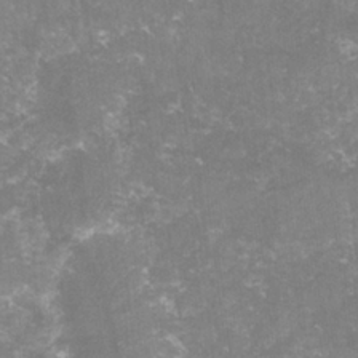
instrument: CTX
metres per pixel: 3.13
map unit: lHvf
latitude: -15.4833
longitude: -100.7057
